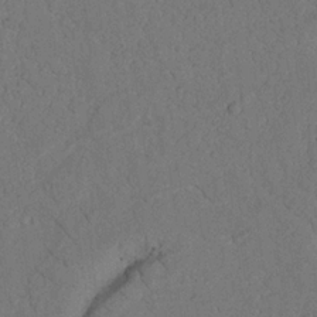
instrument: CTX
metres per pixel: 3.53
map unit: Nhu
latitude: 22.3467
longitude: -74.3089
